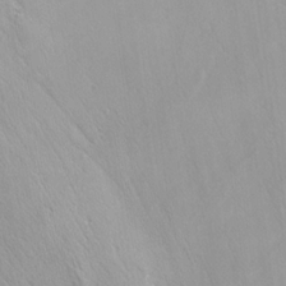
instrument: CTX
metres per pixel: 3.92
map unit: Hve
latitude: 18.8569
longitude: 150.3306
